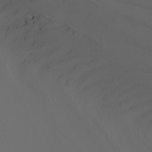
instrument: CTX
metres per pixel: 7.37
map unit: Nhu
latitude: -8.0094
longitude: -94.6113
